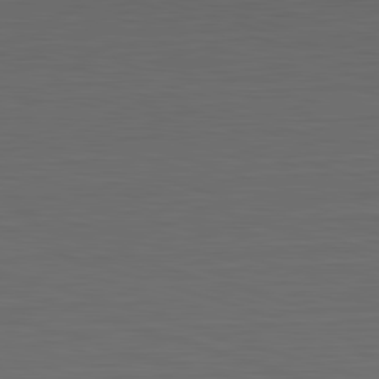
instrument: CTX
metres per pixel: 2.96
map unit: Hpe
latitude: -82.7652
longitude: 11.5777
